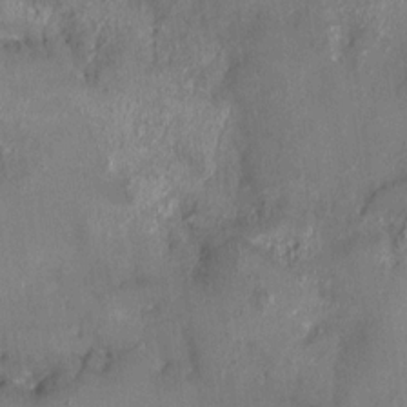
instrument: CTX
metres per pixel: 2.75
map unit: HNhu
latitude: 3.4615
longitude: 7.9556
